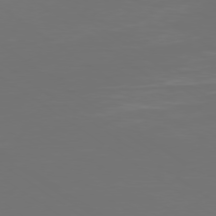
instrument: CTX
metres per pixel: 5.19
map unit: Ap
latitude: -79.3509
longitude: -93.4615
